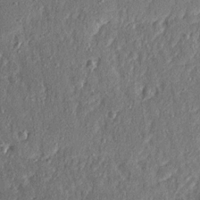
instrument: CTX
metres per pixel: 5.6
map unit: Ave
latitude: 15.9528
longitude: -104.3657
